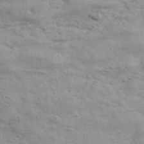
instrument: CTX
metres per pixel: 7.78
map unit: ANa
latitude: 42.6491
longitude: 54.3684
